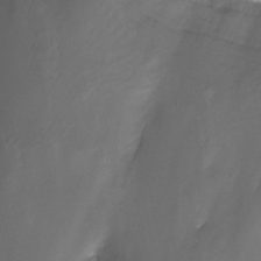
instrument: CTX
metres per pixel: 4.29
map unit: Nhu
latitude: -12.7274
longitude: -51.0836
